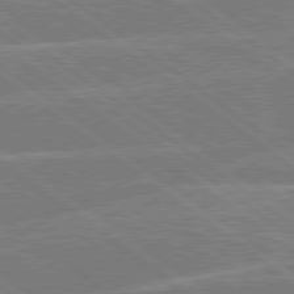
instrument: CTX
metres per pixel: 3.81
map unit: Hpe
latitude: 78.9703
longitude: -129.8205
